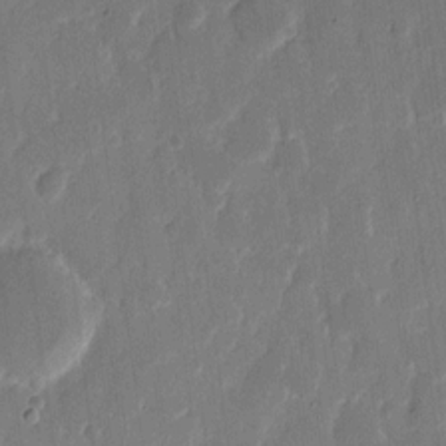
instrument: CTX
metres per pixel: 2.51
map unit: eHh
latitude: 9.2915
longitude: -68.7813
